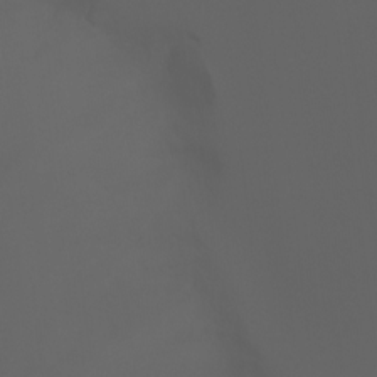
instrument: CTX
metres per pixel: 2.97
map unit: Ht
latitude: -3.3509
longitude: -60.7813
